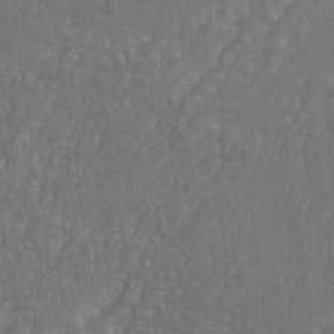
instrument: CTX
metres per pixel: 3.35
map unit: eHh
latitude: 35.6316
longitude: -133.5560
